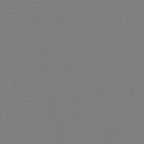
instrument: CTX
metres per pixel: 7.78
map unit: HNb
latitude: -46.8597
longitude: -42.9325
